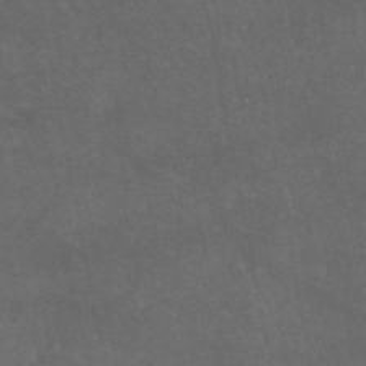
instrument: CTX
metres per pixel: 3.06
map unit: eAb
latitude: 46.9136
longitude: 124.2550
